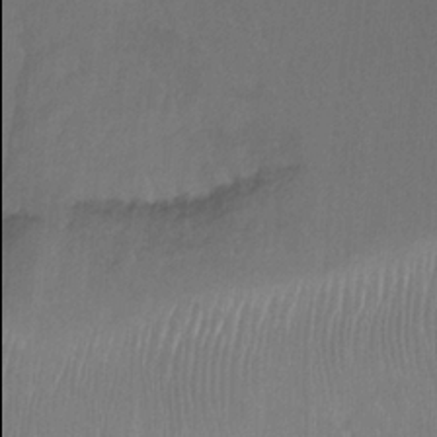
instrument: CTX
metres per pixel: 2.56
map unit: Ht
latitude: -15.0298
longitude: -53.9906
